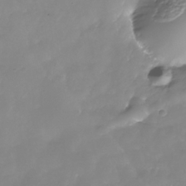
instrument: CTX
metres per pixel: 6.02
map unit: Nhe
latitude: -36.2361
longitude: -92.2900
